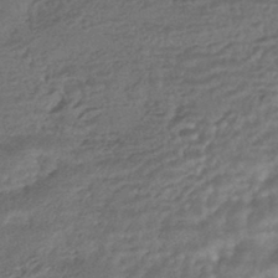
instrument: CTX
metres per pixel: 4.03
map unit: HNhu
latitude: -43.8422
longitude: 95.8611
